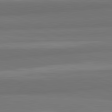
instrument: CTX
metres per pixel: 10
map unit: lApd
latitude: 82.1577
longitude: 177.1620
